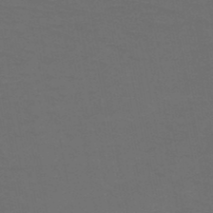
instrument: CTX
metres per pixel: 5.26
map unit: HNb
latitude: -49.7667
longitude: -45.8205
